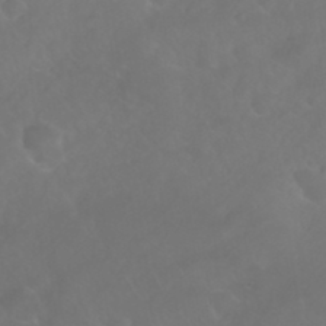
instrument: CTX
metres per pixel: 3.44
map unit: Nhu
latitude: 24.5356
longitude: -62.5735
